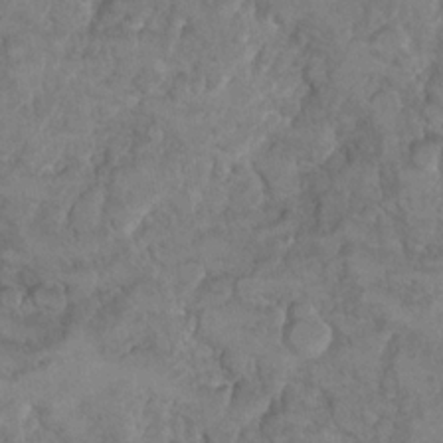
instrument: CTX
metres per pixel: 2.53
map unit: Hto
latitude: 9.8017
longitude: -35.8961
